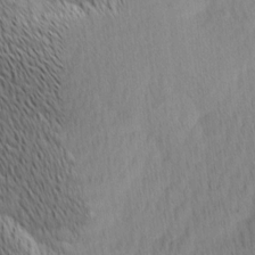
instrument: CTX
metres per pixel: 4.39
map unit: Ave
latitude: 11.9339
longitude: -107.1025
